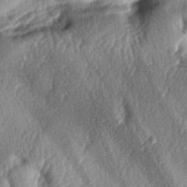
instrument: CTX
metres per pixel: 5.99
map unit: lAa
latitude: -5.0675
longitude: -126.3845
